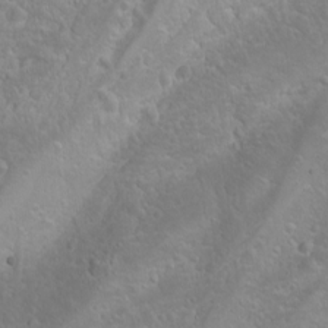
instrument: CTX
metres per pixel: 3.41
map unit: Nhu
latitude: -4.1416
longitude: -87.7072
